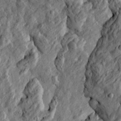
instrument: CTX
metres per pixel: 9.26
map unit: Htu
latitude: -4.1605
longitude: 157.1431
